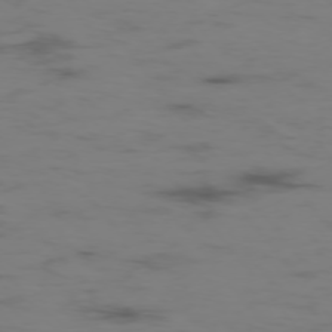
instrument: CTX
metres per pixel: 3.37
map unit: Hpe
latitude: -75.6911
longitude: -19.8961
